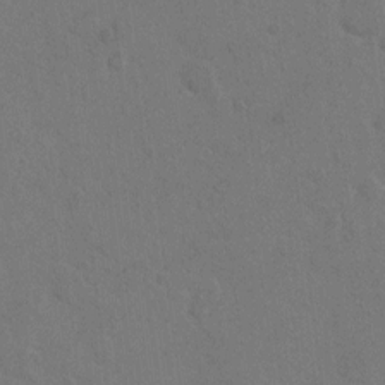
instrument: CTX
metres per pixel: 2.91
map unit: Hto
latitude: 7.0836
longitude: -62.9703
